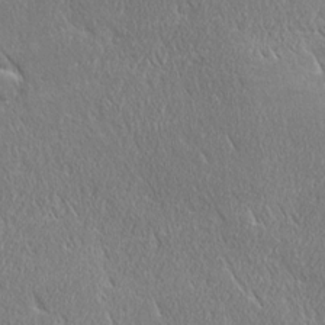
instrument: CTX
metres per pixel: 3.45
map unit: Ave
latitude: 21.4427
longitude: -136.4601
